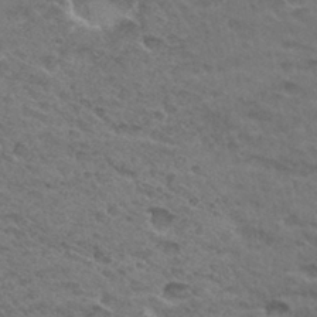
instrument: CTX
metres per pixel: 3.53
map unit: Hto
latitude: 32.7057
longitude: -47.7450
